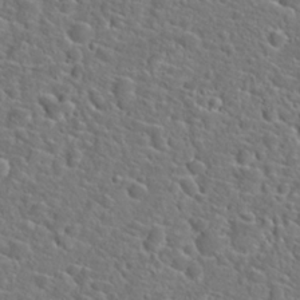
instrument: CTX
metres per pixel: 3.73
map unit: Hto
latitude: 23.5182
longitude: -45.3292
